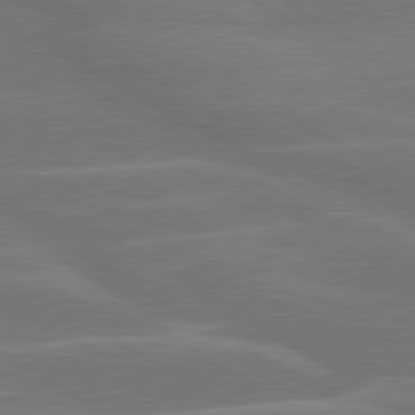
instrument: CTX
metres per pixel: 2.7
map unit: lApd
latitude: 79.9528
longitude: -123.6694
